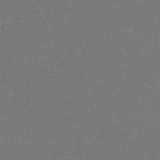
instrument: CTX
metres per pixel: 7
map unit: HNhu
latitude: -42.7274
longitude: 93.7289
